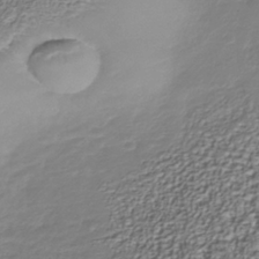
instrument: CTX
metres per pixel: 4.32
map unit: Nhu
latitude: -39.2943
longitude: -85.7450
